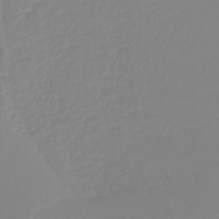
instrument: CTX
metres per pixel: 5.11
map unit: lHb
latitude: -44.2740
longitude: 54.2740
